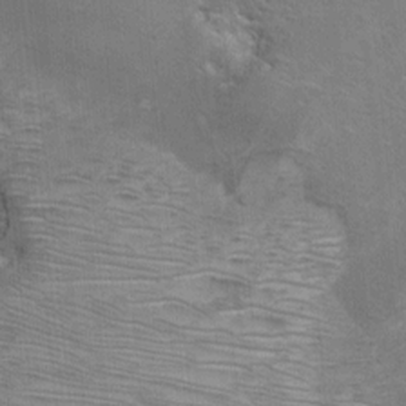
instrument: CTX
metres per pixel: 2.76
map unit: Nhu
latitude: -1.0298
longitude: -15.0081
